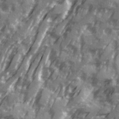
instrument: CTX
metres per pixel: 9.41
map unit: Ave
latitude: 20.5546
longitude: -131.3293
